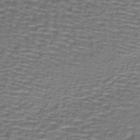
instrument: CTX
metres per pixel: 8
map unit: lHb
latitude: -39.7100
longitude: 58.7463
